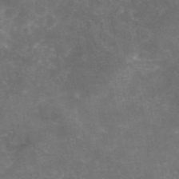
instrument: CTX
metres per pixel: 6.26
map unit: eAb
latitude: 46.6491
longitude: 124.6896
